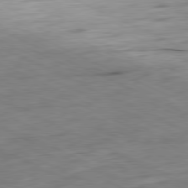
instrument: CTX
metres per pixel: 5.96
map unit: Ap
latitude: -81.1998
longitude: -71.8583
